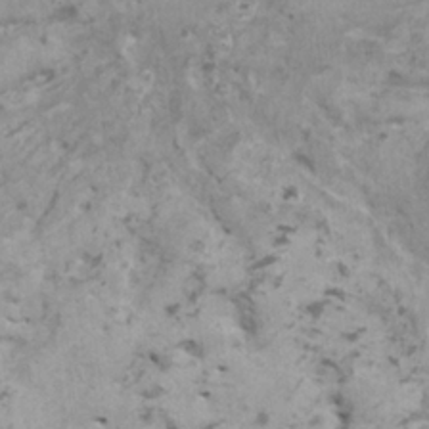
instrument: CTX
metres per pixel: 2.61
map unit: HNhu
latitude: 0.4034
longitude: 4.2361
